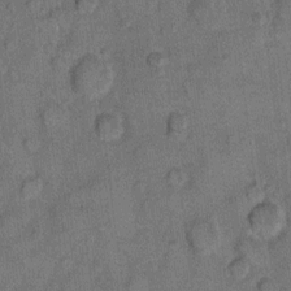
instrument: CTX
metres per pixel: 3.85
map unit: eHh
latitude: 9.5371
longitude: -63.8206
